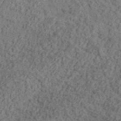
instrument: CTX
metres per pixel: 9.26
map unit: lHvf
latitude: 38.0444
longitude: -90.9136
